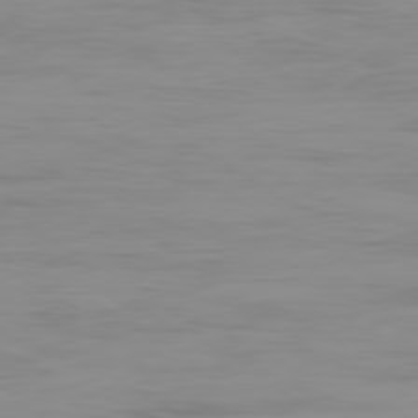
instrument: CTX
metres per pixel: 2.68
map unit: Ap
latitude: -79.8233
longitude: -77.3670
